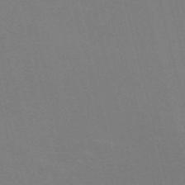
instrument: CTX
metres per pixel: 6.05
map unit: Nve
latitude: -58.2361
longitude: 63.4076
